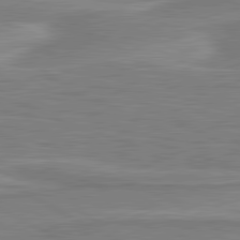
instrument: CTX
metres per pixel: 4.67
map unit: lApd
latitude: 81.0458
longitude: 173.5966
